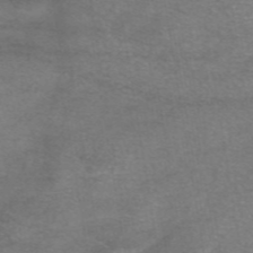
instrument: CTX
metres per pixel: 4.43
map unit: eAb
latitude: 46.7624
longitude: 102.1984
